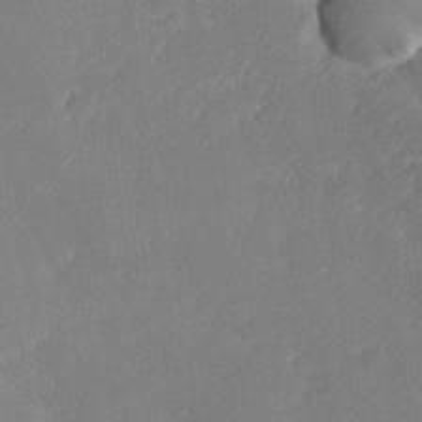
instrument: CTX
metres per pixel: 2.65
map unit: lHvf
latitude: 25.2537
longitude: 140.8219
